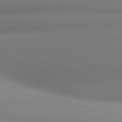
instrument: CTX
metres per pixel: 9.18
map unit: lApd
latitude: 80.9514
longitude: 130.9919
